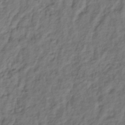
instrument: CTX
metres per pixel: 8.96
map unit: lHb
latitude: -39.9178
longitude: 73.9178
